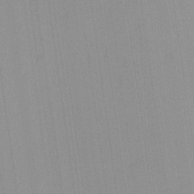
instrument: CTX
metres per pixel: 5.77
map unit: Aa
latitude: 25.4426
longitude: -137.4805
